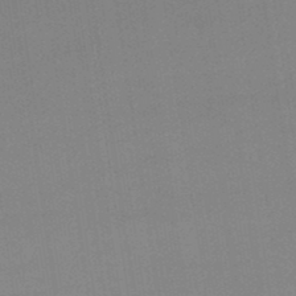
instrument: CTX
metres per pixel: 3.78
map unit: lHb
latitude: -47.7666
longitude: 67.1998
